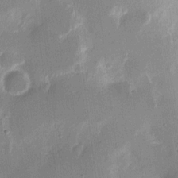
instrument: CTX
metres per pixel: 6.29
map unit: eHh
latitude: 12.4034
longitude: -70.1767
